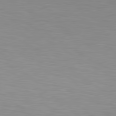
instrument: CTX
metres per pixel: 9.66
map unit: lApd
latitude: 80.1389
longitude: 132.5952
